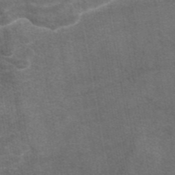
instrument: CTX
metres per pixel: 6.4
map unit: eAb
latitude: 44.9891
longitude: 106.0661
